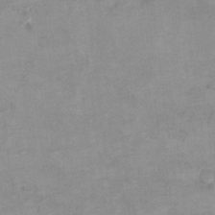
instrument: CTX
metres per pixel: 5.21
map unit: Hto
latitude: 7.6127
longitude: -35.4048
